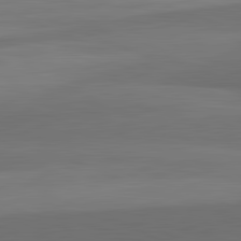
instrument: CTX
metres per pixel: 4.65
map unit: lApd
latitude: 82.3845
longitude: 156.8786
